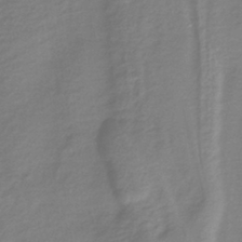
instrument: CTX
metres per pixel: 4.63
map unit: lHb
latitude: -39.7856
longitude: 72.0094
